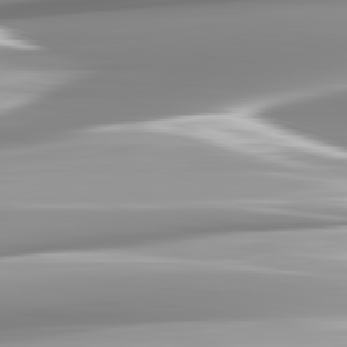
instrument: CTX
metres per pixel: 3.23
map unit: lApd
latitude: 82.8569
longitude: -138.9325
